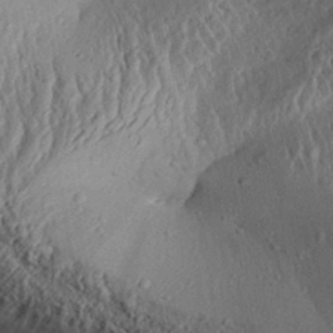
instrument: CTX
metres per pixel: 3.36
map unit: Aa
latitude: 30.9325
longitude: -134.1955
